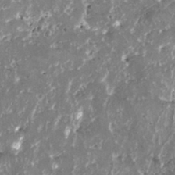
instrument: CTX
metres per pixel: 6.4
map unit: HNhu
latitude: 1.0080
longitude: 6.2361
